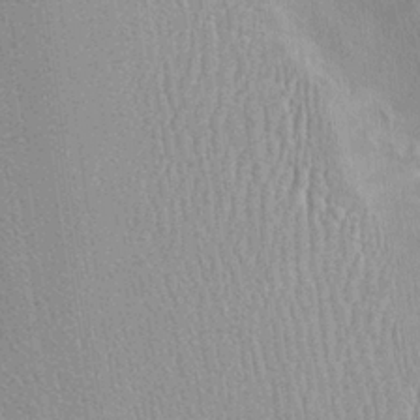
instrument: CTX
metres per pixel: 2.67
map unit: Ht
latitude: -2.7463
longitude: -15.3482
